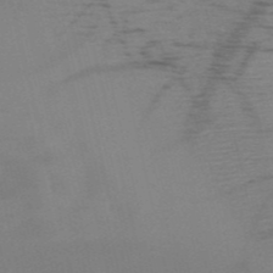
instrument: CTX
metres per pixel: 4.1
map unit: HNb
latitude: -52.1227
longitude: -45.9339
